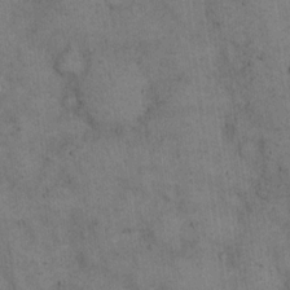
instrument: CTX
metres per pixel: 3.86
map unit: eHh
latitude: 15.4427
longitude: -62.9703
